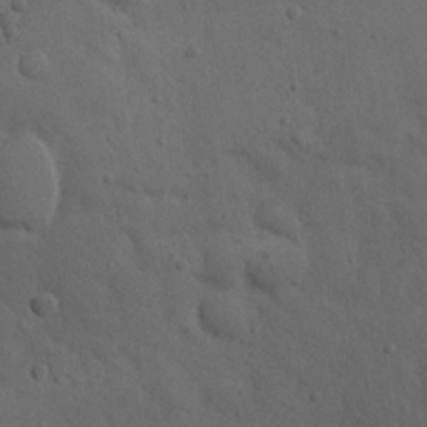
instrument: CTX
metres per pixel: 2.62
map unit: Nhu
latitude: 21.8017
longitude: -71.9717
